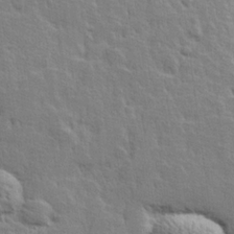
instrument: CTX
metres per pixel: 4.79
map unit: lHvf
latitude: 25.3103
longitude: 143.7477
